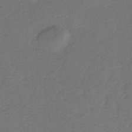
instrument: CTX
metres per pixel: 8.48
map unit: eHb
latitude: -30.0472
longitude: 68.1605
